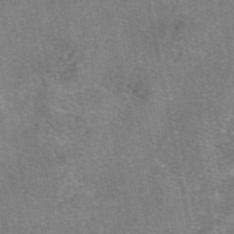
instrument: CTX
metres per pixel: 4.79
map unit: eAb
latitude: 47.7639
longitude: 103.6155
